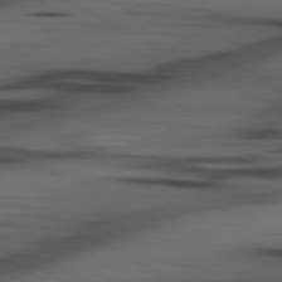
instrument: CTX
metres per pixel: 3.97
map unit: lApd
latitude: 80.6301
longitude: -85.4993
